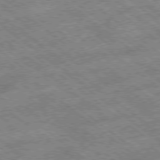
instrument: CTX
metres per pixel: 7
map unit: Ap
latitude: -79.1242
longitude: -51.3292
